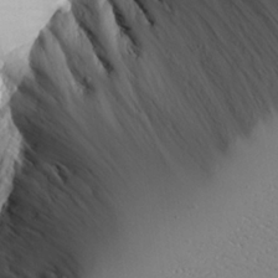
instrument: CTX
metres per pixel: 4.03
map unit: Aa
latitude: 25.0458
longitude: -129.3859
